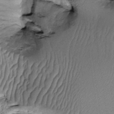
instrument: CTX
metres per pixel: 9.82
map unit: Htu
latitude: -2.0661
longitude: 150.0849
